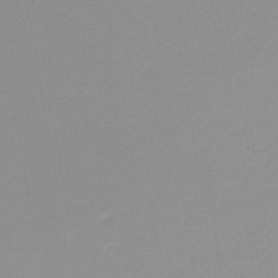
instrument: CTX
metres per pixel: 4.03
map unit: lHb
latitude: -40.1039
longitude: 64.7086
